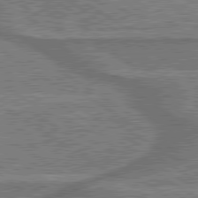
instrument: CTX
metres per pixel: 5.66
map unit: lApd
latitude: 79.8773
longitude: 175.0486
